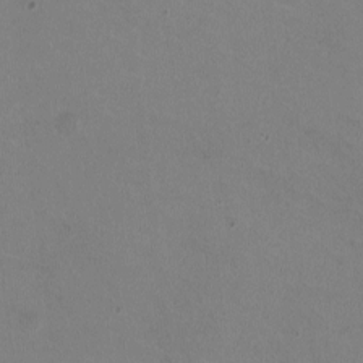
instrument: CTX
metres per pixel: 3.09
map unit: HNhu
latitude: -2.1227
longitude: -2.5168
